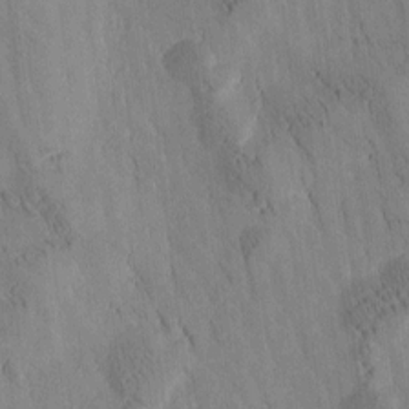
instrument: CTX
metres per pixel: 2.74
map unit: Htu
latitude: -4.1039
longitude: 172.5385
